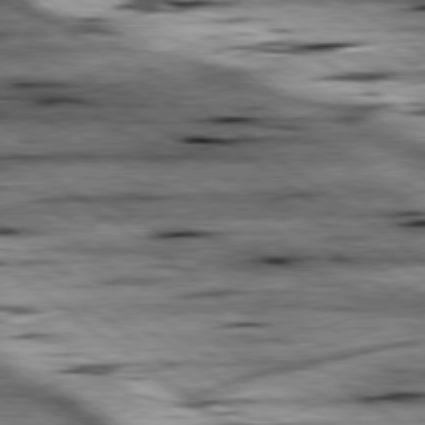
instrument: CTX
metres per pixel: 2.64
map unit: lApd
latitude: 79.1403
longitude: -48.5357
